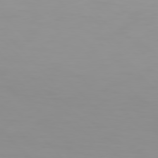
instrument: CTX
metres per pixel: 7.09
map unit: Hpe
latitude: 77.1214
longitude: -163.5560
